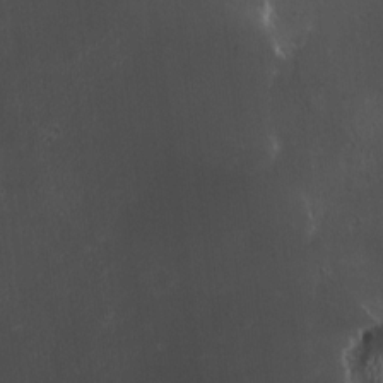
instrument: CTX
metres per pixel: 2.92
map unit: HNhu
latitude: 4.2145
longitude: 5.0864
